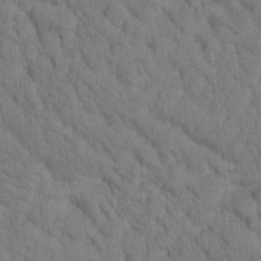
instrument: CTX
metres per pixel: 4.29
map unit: Htu
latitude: -1.0109
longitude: 174.3495
